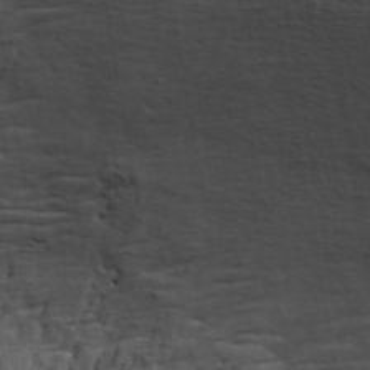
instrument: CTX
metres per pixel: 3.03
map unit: ANa
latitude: 45.3859
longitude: -84.4034
